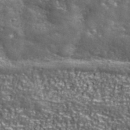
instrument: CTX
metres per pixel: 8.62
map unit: ANa
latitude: 42.9514
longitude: -87.1592
